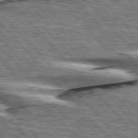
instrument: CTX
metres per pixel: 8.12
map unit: lApd
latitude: 76.2711
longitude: -82.9513
